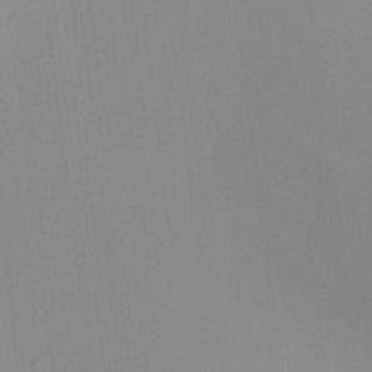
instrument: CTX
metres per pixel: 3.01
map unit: HNhu
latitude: 6.0633
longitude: 3.8800
